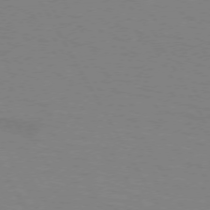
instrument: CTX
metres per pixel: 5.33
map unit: lApd
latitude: 72.1011
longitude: -56.9324
